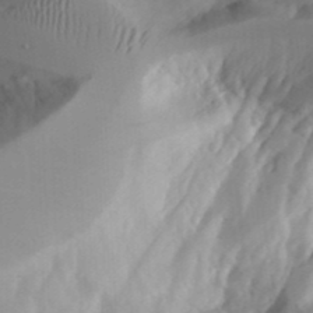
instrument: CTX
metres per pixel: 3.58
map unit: Aa
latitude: 23.9150
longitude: -131.3671
